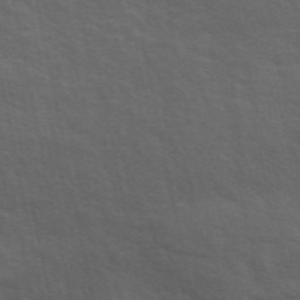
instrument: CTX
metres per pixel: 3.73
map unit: ANa
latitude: 49.5371
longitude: -75.1403
